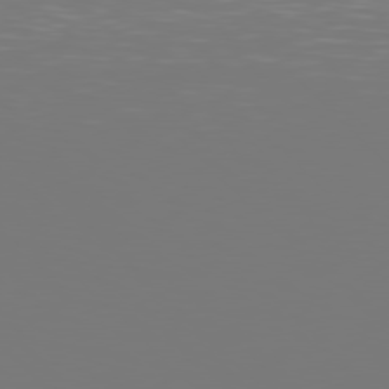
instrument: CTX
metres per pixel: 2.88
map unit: Hpe
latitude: 78.3468
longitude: -166.6868
